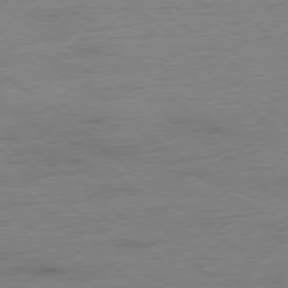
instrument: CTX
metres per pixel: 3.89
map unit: Hpe
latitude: -78.5007
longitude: -19.8205
